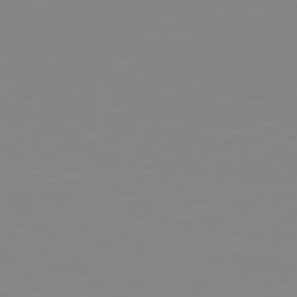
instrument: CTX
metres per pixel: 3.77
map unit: Hpe
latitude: 77.0269
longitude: -172.1388
